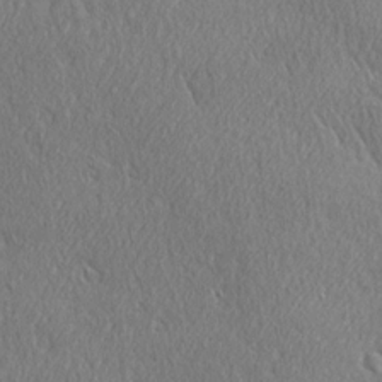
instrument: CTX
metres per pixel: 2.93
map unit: Ave
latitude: 21.6316
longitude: -136.6491
